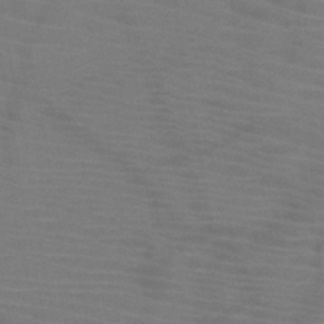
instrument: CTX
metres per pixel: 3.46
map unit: HNb
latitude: -47.0297
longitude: -43.7261
